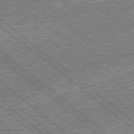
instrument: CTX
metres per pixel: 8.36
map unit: lApd
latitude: 78.9514
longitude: -143.5560
